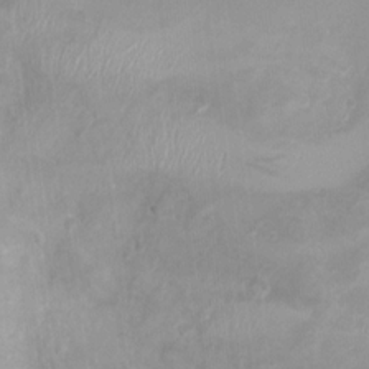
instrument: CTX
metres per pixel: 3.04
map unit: Nhu
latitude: 6.0444
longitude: -18.0633
